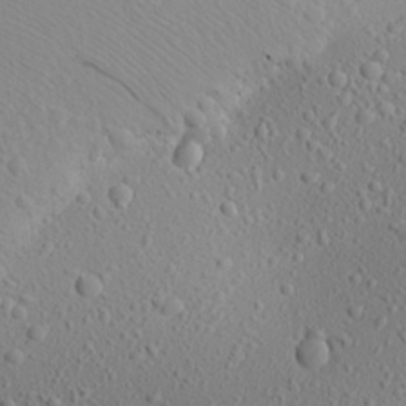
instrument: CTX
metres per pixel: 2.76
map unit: Aa
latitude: 21.7639
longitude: -143.7261
